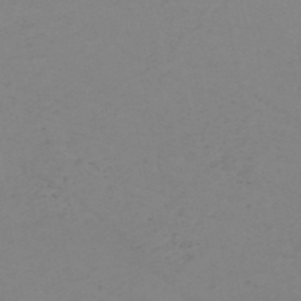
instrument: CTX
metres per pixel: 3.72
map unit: HNb
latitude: -52.2928
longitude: -51.7449
